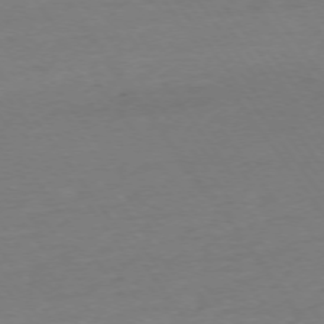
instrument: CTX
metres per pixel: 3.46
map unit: Ap
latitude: -74.9164
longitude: -80.8569
